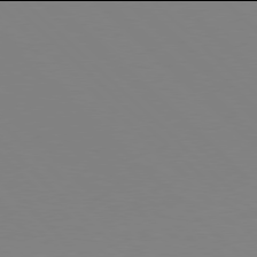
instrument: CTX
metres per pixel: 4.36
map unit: Hpe
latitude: 77.9906
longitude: -164.1767
